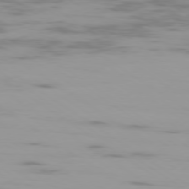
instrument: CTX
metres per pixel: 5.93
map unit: Ap
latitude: -79.3131
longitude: -102.8758
